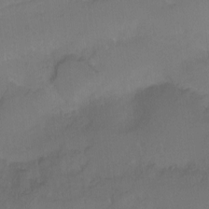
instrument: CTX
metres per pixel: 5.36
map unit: Hto
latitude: -10.5196
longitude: -37.7072
